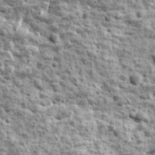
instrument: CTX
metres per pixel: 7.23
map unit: Ave
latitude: 16.6302
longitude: -134.3467
